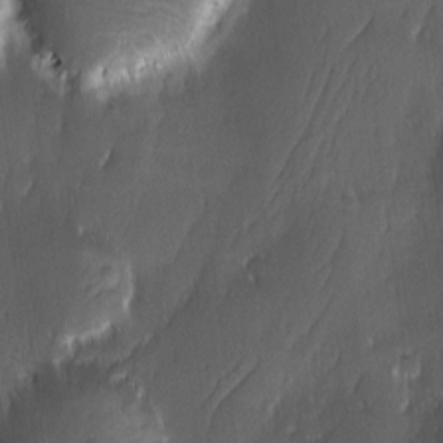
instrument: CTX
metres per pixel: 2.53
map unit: Ave
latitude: -11.2187
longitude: -121.4805
